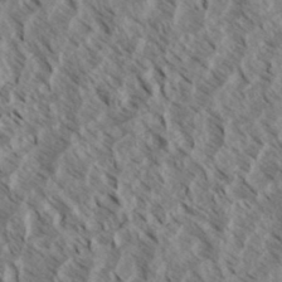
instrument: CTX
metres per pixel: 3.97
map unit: eHh
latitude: 34.5356
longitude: -139.8016
